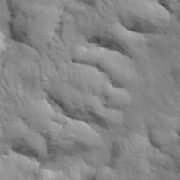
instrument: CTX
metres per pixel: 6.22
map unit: lHvf
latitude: 34.3089
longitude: -81.8016
